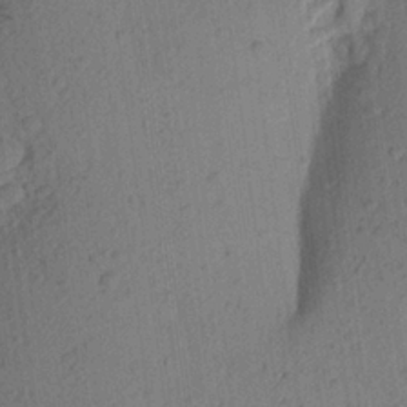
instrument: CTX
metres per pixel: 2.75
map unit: Aa
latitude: 23.0836
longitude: -148.8191
